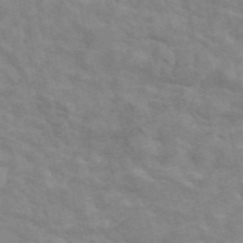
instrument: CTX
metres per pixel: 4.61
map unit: ANa
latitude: 46.4412
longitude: 25.6155
